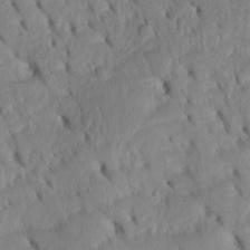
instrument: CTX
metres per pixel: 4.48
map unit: Htu
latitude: -2.8407
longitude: 152.0850
